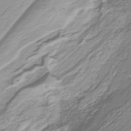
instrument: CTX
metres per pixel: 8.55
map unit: lHb
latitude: -37.5399
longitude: 57.8422
